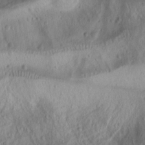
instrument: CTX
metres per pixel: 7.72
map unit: Nhu
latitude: -1.4266
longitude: -74.3656
